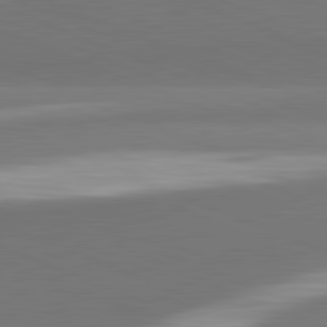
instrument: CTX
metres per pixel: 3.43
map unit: lApd
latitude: 82.2144
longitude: 150.8030
